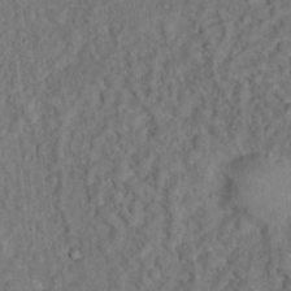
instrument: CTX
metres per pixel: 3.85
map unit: Ht
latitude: 15.1215
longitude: -37.8017
